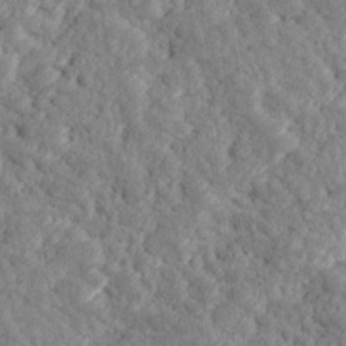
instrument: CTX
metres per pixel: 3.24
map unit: Ave
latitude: 17.0836
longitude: -135.0647
